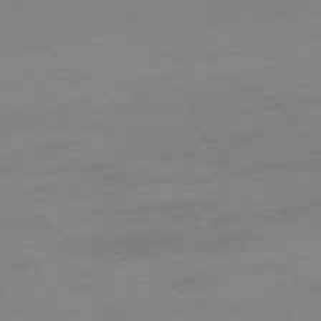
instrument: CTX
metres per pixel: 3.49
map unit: Hpe
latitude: -76.2173
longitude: -15.6505
